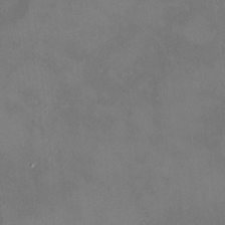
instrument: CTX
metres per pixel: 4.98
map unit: HNhu
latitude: 7.6505
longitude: 7.9745
